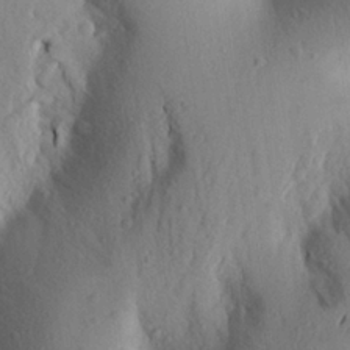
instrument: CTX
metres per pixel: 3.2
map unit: Aa
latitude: 24.6490
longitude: -149.8394
